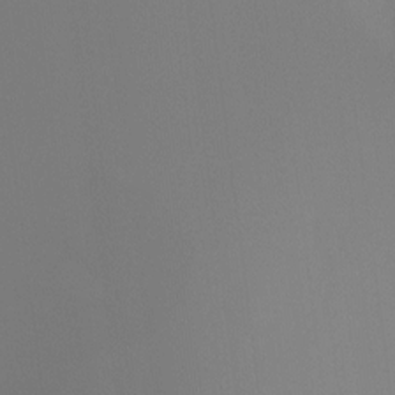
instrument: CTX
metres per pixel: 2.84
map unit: Ht
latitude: -15.9178
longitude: -42.6113
